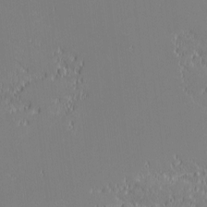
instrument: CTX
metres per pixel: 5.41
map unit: eHh
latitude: -2.9730
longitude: -83.9717
